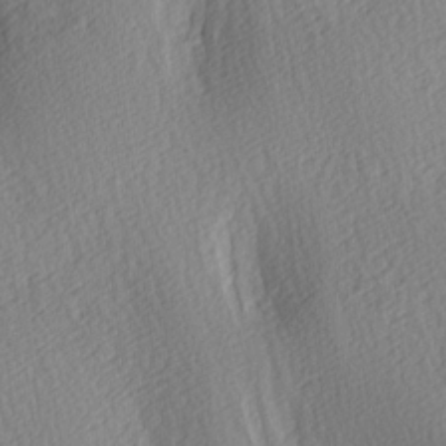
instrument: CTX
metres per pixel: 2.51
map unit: lAa
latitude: 3.8772
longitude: -112.5735
